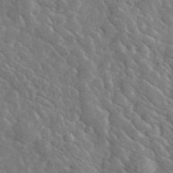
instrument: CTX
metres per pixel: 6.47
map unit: lHvf
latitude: 37.0837
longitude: -89.7639
